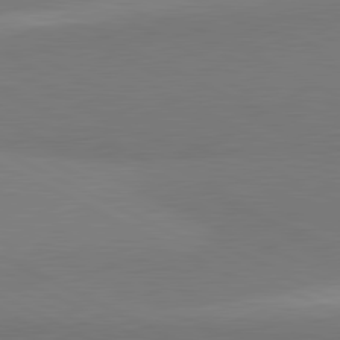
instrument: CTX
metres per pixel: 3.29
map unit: lApd
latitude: 81.5182
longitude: 158.2739
